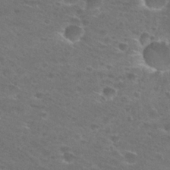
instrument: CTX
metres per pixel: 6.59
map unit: Hto
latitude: 28.1955
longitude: -47.5560
